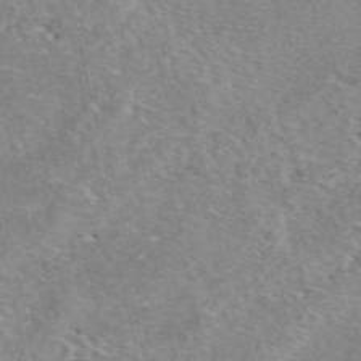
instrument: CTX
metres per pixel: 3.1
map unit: eAb
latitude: 50.0444
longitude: 112.0661
